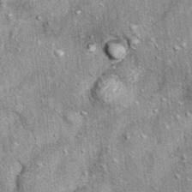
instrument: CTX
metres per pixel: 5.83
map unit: Ht
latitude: 11.0459
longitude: -38.1011
